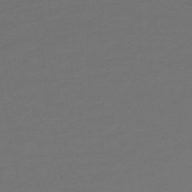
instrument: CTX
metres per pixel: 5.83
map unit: HNhu
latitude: -47.3887
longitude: 96.8030
